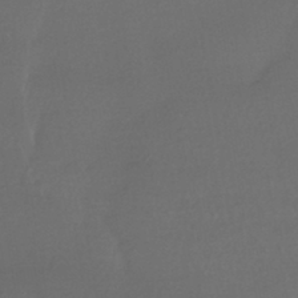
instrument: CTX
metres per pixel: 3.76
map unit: HNhu
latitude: -42.4251
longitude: 96.0472
